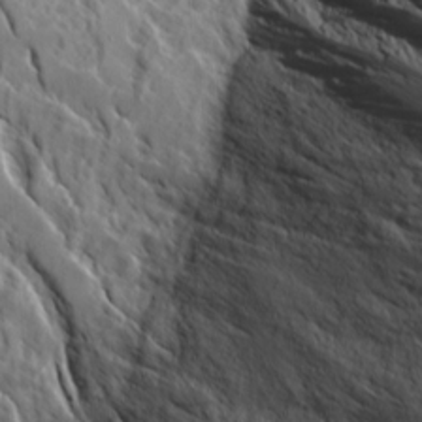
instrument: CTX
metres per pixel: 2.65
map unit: Ave
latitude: 14.4412
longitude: -130.7625
